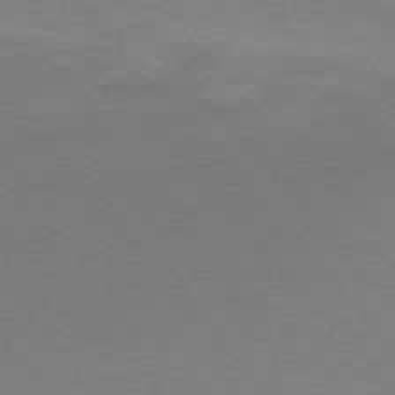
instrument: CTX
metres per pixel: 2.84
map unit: Ap
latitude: -75.9367
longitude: -63.7450
